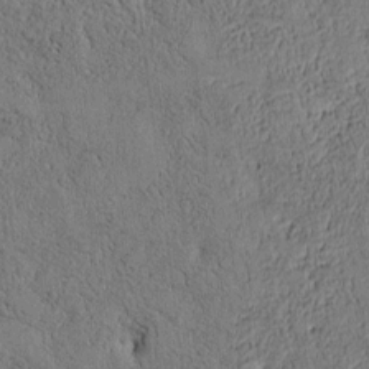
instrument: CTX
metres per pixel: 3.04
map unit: Htu
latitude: 3.7449
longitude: 151.6911
